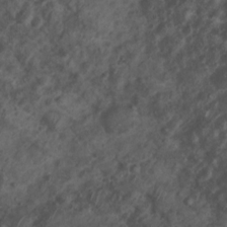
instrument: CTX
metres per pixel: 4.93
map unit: Nhu
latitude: 7.2726
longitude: -21.4804
